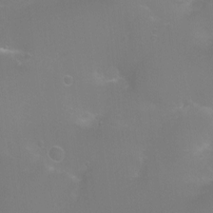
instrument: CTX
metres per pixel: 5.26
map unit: Ht
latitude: -2.6896
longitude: -24.9702
